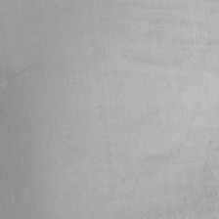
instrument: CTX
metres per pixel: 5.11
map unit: eHh
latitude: 15.7639
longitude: -73.5372
